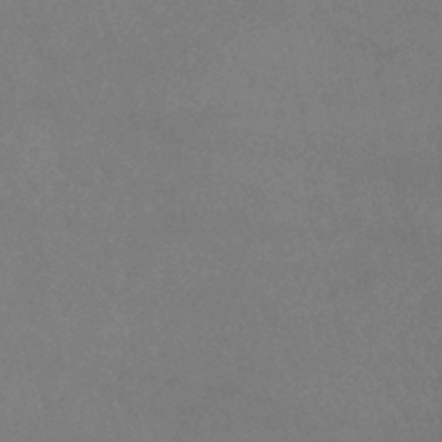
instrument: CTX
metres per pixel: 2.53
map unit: lHb
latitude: -38.4062
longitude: 72.9164
